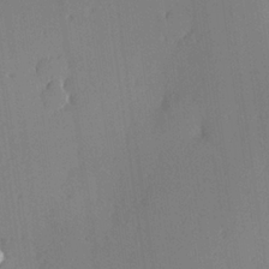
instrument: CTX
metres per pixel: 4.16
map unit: Hve
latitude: 24.9513
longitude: -93.5938
